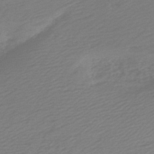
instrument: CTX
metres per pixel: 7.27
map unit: HNb
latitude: -47.8989
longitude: 60.3117
